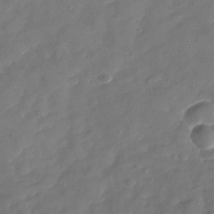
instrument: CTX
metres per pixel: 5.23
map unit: Nhu
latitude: -30.0472
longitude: -72.6491
